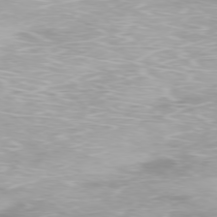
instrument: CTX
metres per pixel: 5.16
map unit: Ap
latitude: -78.1416
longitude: -93.9528
